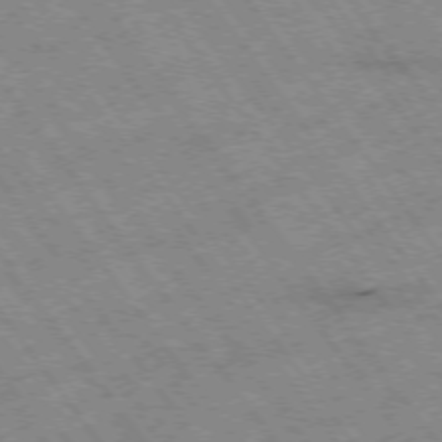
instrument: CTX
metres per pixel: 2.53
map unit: Hpe
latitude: -74.9353
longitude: 4.0283
